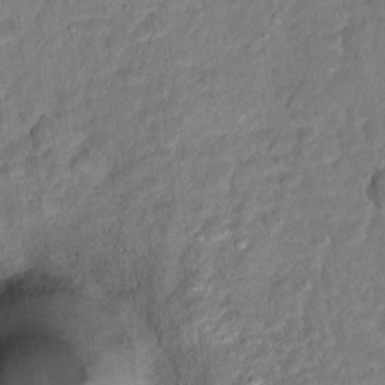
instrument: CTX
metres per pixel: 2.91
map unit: Hto
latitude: 14.6491
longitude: -38.9514
